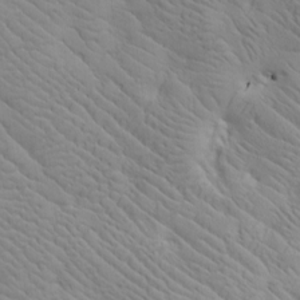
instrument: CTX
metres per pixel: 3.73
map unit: lAa
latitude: -9.8989
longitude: -125.6316
